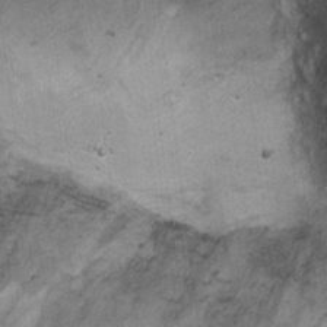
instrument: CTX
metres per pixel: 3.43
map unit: Ht
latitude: 7.9528
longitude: -36.9325
